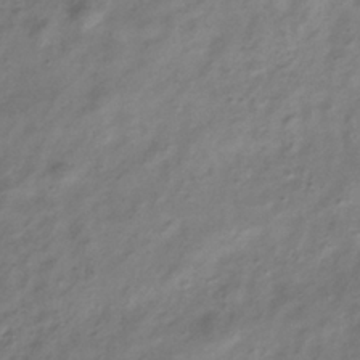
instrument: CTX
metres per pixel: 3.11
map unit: Hve
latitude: -33.3321
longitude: 89.1053
